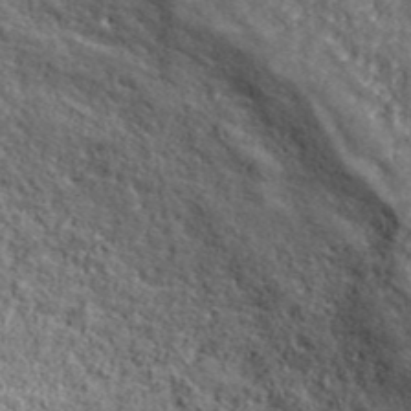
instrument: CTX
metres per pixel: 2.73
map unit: eHh
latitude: 43.1214
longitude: -88.8002
